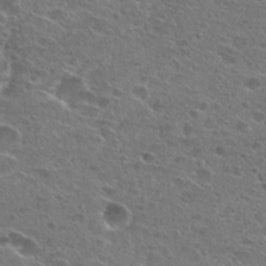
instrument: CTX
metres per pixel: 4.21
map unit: Hto
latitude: 24.9702
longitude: -45.4237
